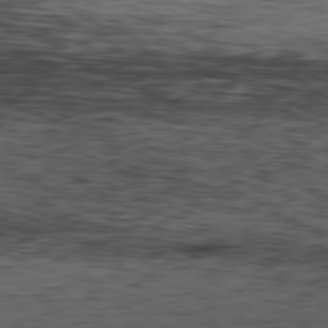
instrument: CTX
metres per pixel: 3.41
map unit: Hpe
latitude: -81.3132
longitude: 16.7275
